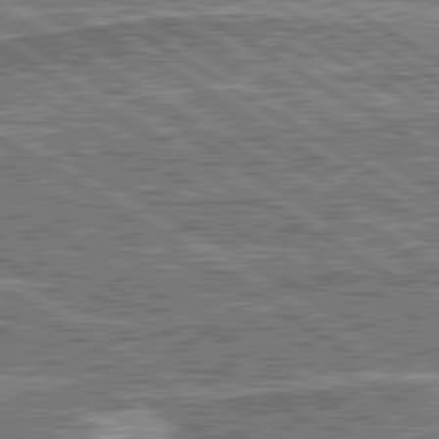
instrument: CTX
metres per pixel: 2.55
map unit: lApd
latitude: 80.5168
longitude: 173.1242
